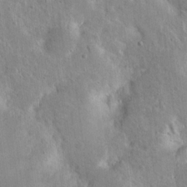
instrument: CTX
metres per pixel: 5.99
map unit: Nhu
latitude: 15.1404
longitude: -29.2537
